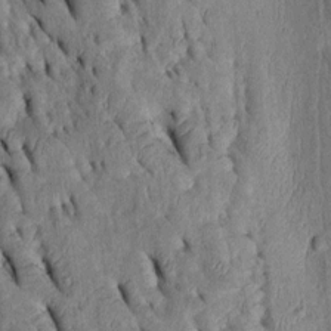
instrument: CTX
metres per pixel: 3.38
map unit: Htu
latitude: -2.3873
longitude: 151.0864
